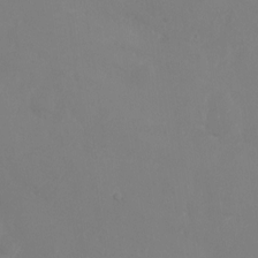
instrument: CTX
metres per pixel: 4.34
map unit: Ht
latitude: -9.6722
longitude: -45.7072
